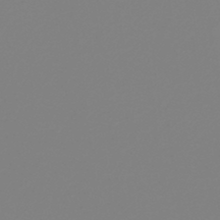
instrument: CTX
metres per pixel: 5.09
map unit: HNb
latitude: -41.4454
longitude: 51.4454
